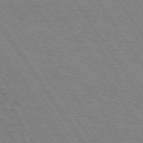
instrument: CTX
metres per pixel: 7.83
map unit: Hpe
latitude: 73.2348
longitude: -142.3467
